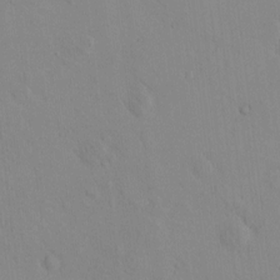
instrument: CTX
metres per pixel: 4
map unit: eHh
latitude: -0.3307
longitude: 17.7478
